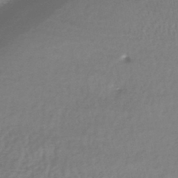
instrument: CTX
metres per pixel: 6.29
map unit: HNhu
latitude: -44.4251
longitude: 96.6519
